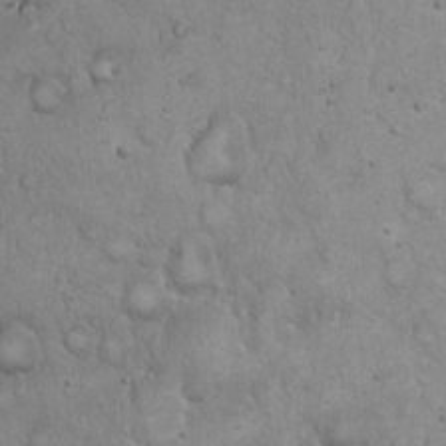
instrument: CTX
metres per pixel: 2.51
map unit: eHh
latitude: 20.2523
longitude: -59.6316
